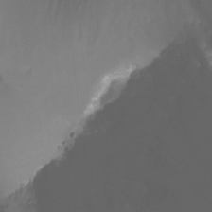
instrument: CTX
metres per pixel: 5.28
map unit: Nhu
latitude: -14.0283
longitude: -54.0444
